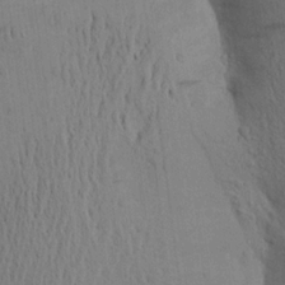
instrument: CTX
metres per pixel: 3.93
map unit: Aa
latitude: 19.1214
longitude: -149.1025
